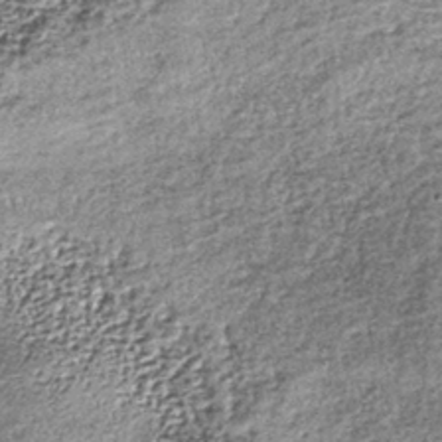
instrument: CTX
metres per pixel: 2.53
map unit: lHb
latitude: -38.6329
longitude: 67.9178
